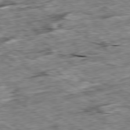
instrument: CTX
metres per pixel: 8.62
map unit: Ap
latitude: -79.8611
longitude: -85.2915
